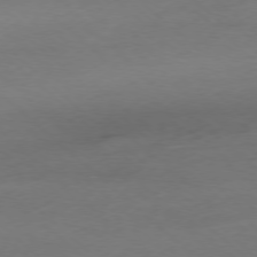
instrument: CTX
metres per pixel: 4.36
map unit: Ap
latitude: -77.8044
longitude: -69.9906
